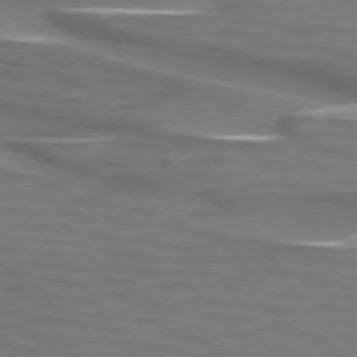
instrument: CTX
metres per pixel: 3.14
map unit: lApd
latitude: 74.0255
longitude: -51.9150
